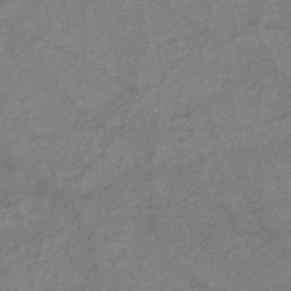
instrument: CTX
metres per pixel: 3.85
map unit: eHh
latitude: -45.0675
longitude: -30.1389
